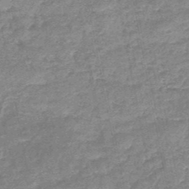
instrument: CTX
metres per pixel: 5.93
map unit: HNb
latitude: -48.1417
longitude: -39.2537
